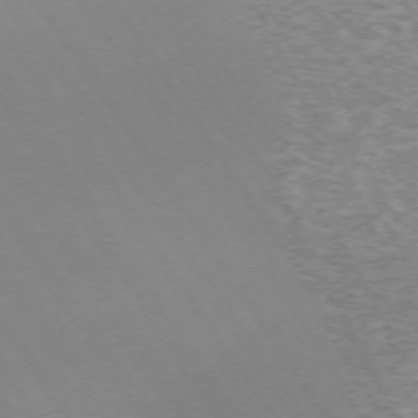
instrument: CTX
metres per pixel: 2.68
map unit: Hpe
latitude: -72.5007
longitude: 11.8611
